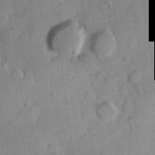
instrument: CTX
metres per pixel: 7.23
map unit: Hve
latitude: 23.8583
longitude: 147.5588
